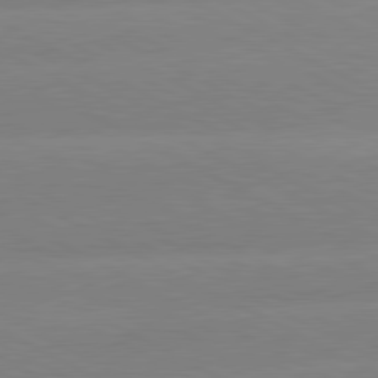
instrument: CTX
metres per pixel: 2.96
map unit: lApd
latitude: 80.6679
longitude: -154.3845
